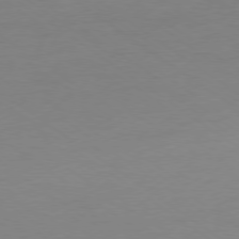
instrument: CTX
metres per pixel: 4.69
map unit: Ap
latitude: -79.0486
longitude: -67.2725
